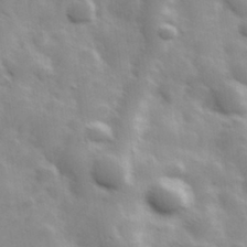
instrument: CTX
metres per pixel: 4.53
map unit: Hve
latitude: 31.3104
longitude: 150.2362
